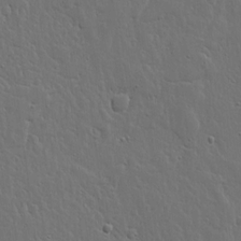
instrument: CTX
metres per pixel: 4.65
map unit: lHvf
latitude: 17.7639
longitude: -116.8380
